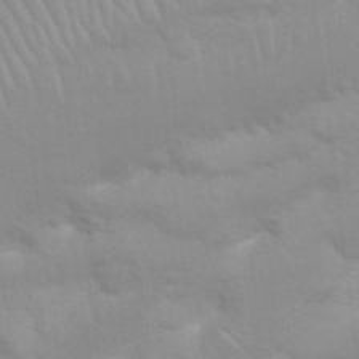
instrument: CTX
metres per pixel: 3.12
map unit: Nhu
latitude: 26.6113
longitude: -61.7449
